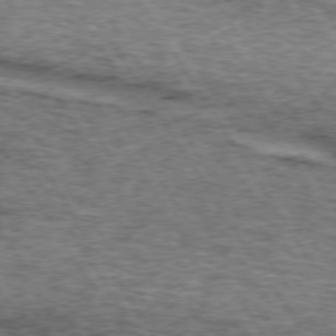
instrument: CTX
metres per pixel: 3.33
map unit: lApd
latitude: 73.5560
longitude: -74.8380
